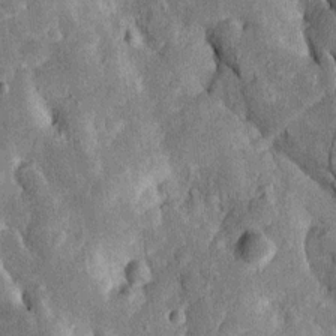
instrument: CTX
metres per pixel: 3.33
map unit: Htu
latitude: -0.4440
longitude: 150.0661
